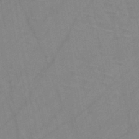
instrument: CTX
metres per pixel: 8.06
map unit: HNb
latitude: -44.7652
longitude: -40.8569
